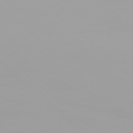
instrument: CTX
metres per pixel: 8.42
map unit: Hpe
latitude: 77.4615
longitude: -137.8961
